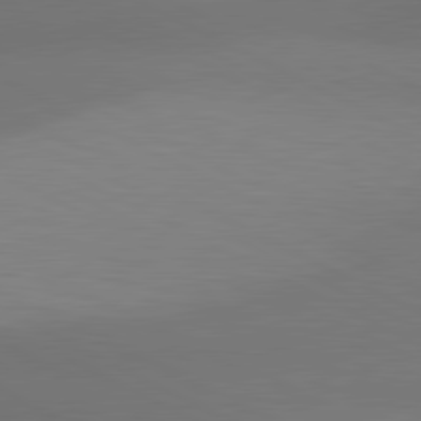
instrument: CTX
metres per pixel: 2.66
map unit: lApd
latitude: 81.1214
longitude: 138.6330
